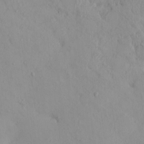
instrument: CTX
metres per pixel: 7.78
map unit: eHh
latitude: -0.0283
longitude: 16.1795
